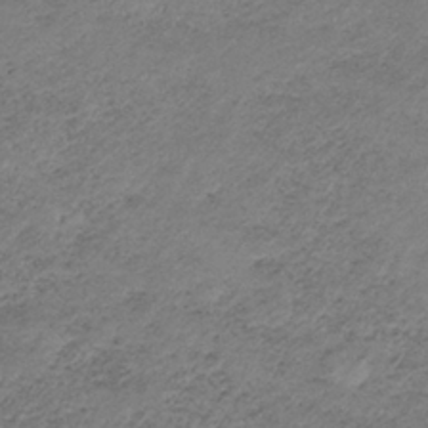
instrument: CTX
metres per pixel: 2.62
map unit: HNb
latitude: -33.7856
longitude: 61.3888
